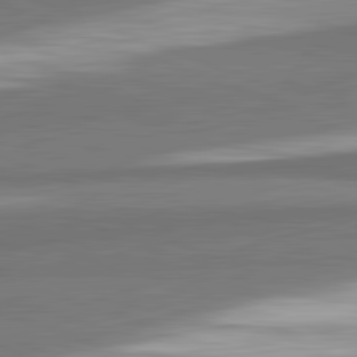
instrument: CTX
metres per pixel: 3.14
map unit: lApd
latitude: 82.4412
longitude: 160.3873
